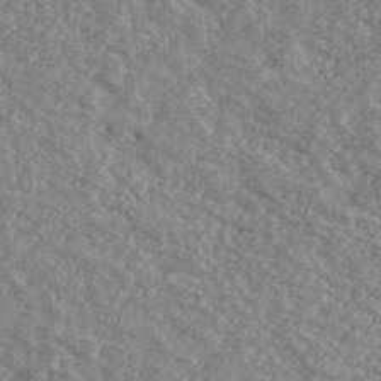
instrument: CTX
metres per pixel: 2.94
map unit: Ave
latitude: 39.8772
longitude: -111.0648
